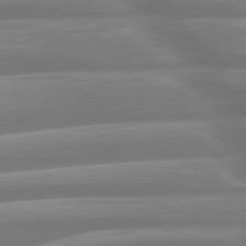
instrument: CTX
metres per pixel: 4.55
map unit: lApd
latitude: 79.7639
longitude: -127.8583
